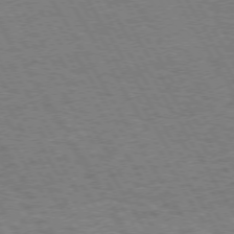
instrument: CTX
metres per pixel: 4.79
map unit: Hpe
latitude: 72.8191
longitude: -128.8569
